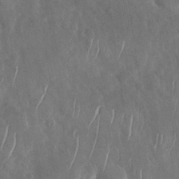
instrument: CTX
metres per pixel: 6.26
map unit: Nhu
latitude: -30.0661
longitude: -59.5749
